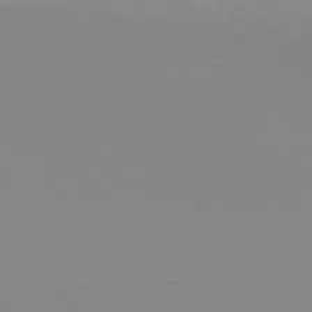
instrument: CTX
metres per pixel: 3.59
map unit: Hpe
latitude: 78.6113
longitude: -141.5560
